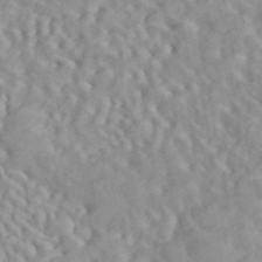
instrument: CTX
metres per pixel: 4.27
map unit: ANa
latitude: 45.8772
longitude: 24.2928
